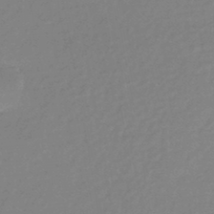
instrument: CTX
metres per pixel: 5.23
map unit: eHb
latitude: -44.2173
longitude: 89.7666
